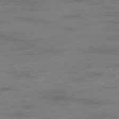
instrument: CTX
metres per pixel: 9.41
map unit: Hpe
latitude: -78.5384
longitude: -19.9339
